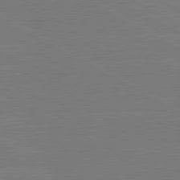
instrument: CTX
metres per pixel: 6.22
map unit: lApd
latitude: 80.7624
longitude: -126.7435
